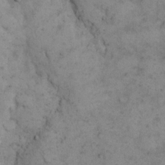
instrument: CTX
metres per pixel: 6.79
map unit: eHh
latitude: 15.6505
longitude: -63.7450
